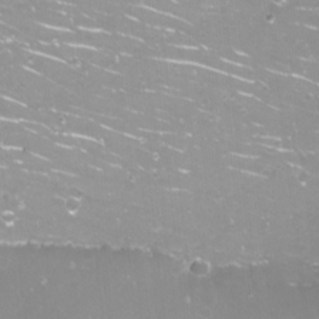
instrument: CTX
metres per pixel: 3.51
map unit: eHh
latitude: -12.0472
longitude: -62.1956
